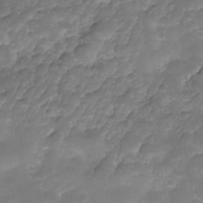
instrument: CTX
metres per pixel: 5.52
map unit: Nhe
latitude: -34.9920
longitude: -146.3468
